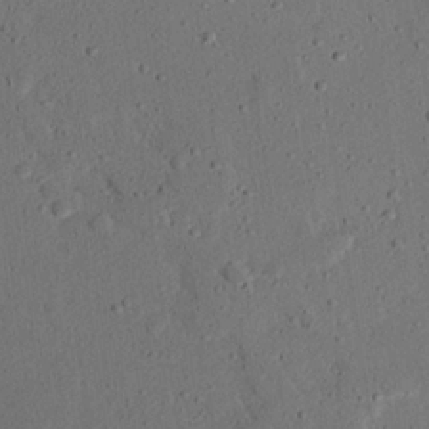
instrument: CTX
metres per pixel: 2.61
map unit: eHh
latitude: 25.6693
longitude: -80.5924
